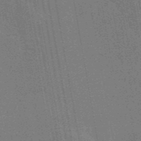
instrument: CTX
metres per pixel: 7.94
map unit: eAb
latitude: 46.3090
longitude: 122.3684
